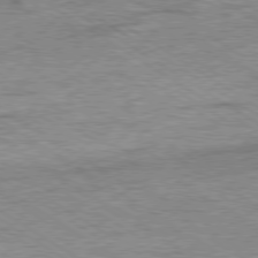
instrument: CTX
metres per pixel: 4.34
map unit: Ap
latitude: -80.0094
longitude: -88.1578
